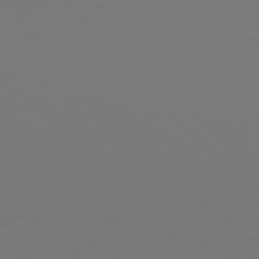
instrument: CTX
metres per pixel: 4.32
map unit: Hpe
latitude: 77.1214
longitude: -133.1781
